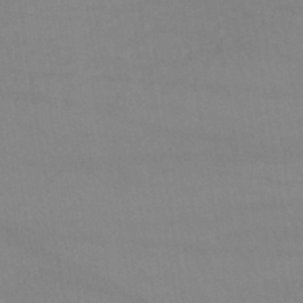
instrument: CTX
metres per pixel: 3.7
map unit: lHb
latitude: -42.0283
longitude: 66.9164
